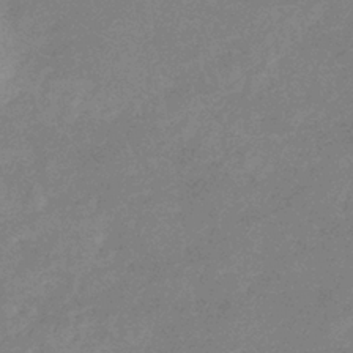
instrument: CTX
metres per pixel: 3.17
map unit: eHb
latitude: -36.7841
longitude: 76.9164
